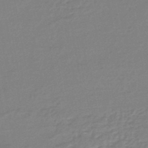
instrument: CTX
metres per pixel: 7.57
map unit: HNhu
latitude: -45.4643
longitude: 90.1228
